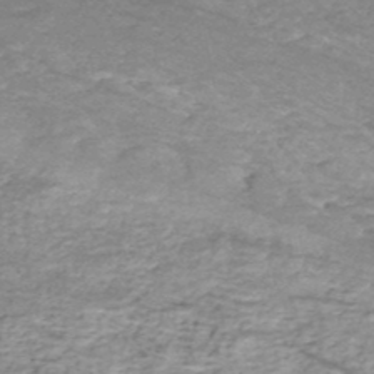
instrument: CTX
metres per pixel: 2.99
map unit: HNhu
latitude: -48.5763
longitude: 28.7085
